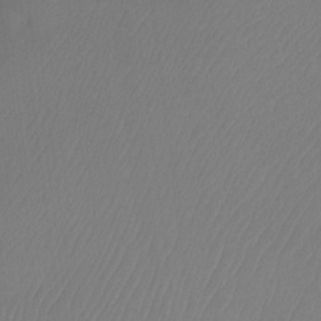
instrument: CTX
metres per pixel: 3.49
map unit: Ht
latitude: -10.1606
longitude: -34.2333
